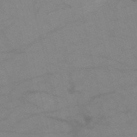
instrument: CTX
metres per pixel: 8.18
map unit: HNb
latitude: -52.9730
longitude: -47.7450
